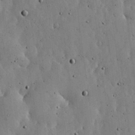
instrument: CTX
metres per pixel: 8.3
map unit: lHvf
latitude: 18.8569
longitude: -114.1955
